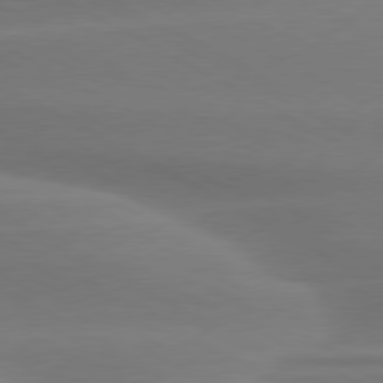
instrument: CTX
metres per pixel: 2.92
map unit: lApd
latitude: 79.2915
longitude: -115.4615
